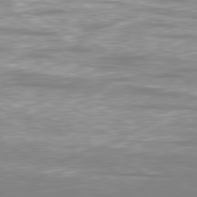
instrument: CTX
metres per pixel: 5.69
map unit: Ap
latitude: -80.7652
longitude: -59.0459
